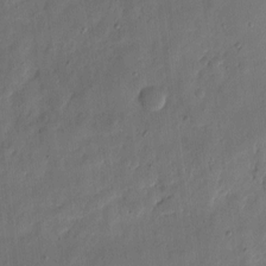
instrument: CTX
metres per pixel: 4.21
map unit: eHh
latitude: 6.8947
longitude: -71.8961
